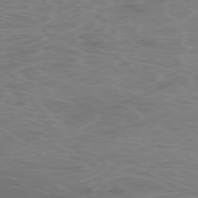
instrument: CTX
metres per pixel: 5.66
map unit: Ap
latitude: -76.2173
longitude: -73.8962
